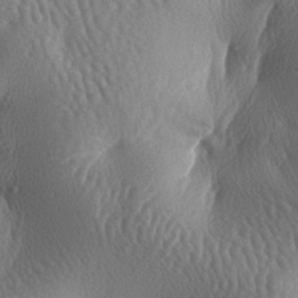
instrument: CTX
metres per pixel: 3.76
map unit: lAa
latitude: -7.4832
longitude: -128.4979
